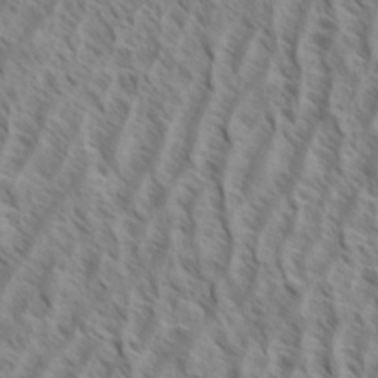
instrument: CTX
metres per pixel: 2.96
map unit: eHh
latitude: 34.5356
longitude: -139.0458
